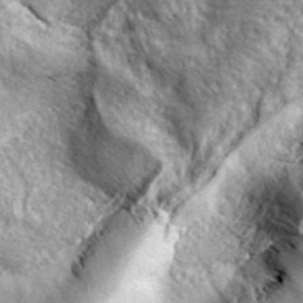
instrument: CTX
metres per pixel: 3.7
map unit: ANa
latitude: 44.0444
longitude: -85.7828
